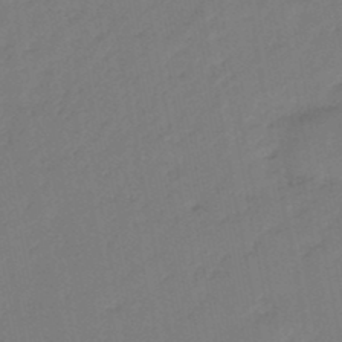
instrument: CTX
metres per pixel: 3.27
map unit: eHb
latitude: -46.9730
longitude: 80.7652
